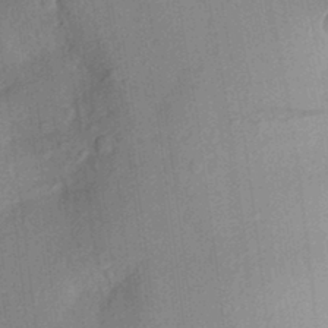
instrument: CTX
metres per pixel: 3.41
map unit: Aa
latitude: 23.3293
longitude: -150.6301
